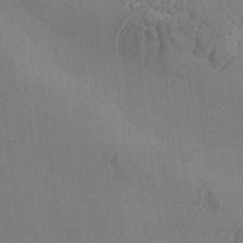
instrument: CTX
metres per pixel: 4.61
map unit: Ave
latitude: -8.5196
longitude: -122.1767
